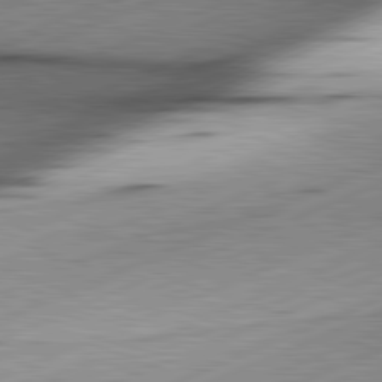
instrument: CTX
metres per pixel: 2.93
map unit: lApd
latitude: 81.5560
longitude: -166.3089
